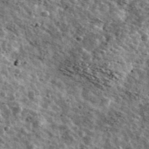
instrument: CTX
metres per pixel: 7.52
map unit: Ave
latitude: 41.5749
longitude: -107.7639
